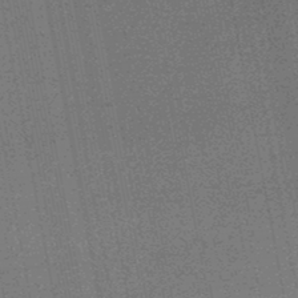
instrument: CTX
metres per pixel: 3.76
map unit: HNhu
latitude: -48.2929
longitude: 99.0297
